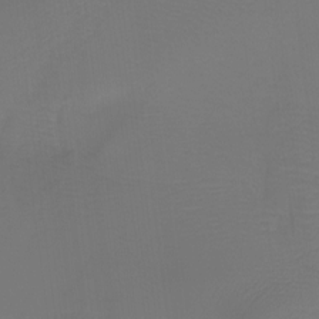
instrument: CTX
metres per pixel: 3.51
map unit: Htu
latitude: -13.0298
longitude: -46.6113
